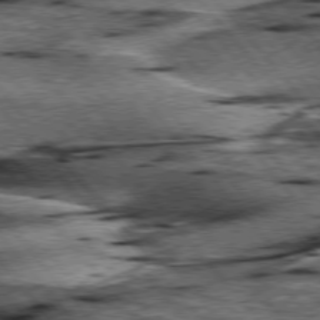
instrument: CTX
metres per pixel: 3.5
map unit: lApd
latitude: 76.5168
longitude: -71.1214
